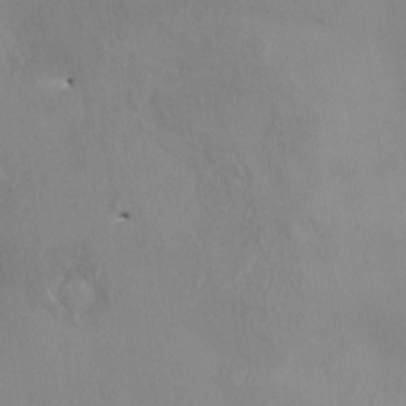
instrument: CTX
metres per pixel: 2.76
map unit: HNhu
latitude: 4.3845
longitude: 7.5210
